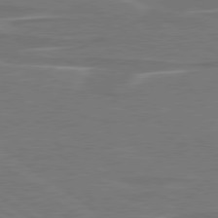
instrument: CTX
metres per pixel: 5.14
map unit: lApd
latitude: 78.9892
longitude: -95.1214
